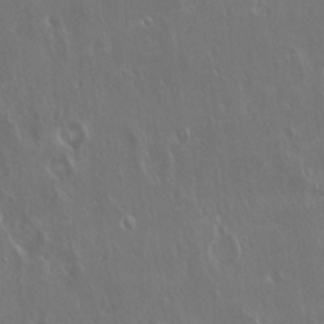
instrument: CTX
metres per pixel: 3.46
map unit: Hto
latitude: 18.3278
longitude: -57.4237
